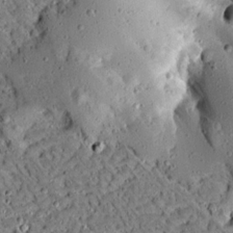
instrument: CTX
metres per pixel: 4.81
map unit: Ave
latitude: 13.5749
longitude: -139.3859
